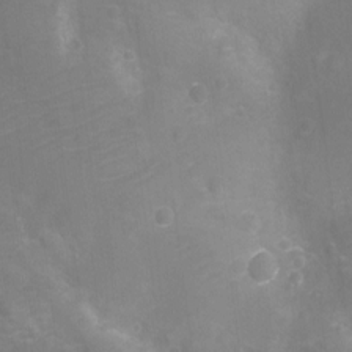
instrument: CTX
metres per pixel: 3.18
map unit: Ht
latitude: -11.3699
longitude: -24.2333
